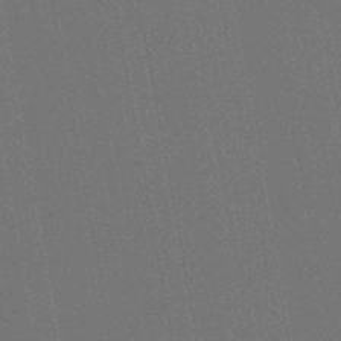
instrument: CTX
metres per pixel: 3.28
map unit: lHb
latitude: -45.1998
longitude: 74.6897
